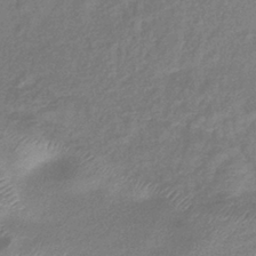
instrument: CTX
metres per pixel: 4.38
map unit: eHb
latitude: -38.9542
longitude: 78.9730
